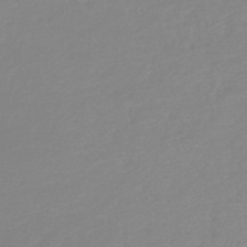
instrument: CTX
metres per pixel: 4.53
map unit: lHb
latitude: -44.0661
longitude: 71.2376
